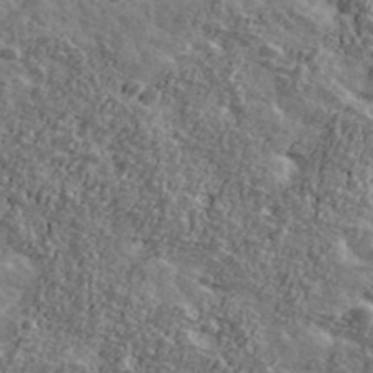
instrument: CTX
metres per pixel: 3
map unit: Ave
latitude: 42.0822
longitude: -111.4049
